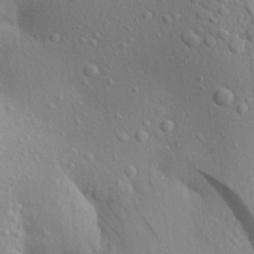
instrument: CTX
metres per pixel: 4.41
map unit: Aa
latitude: 23.0647
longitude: -146.6113
